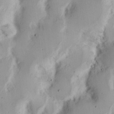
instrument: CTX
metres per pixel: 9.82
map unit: Nhu
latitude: 17.4615
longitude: -74.0255
